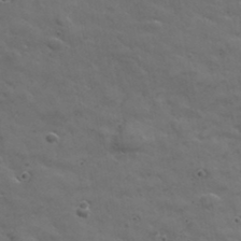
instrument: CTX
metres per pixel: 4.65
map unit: lHvf
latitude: 35.4615
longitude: -91.4615
